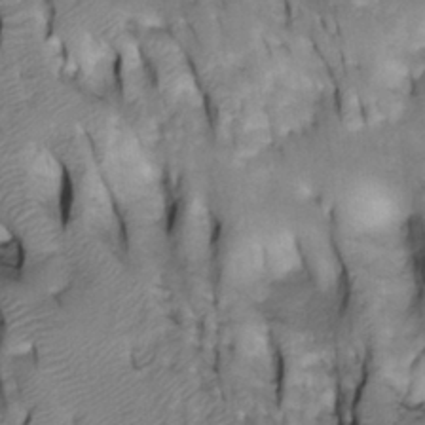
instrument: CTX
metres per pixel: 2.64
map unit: Htu
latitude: -4.5951
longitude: 150.2550
